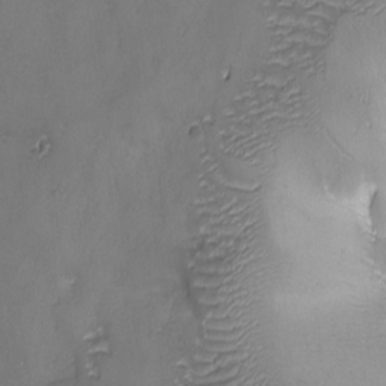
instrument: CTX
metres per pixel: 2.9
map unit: Ave
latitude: -7.5021
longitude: -119.2159
